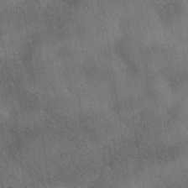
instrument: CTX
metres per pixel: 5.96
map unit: HNhu
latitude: -40.8219
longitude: 98.5385
